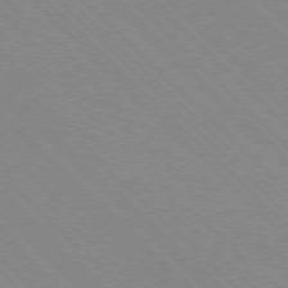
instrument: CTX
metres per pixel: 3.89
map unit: Ap
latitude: -77.4454
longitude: -66.7624
